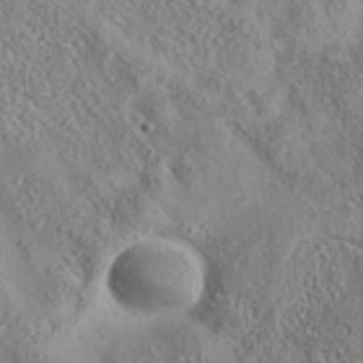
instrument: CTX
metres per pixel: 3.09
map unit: eAb
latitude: 35.8583
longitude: 107.9556
